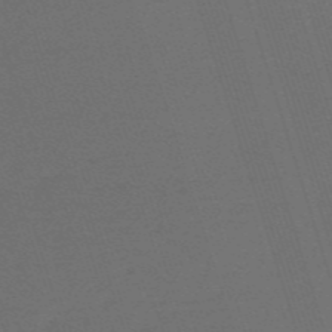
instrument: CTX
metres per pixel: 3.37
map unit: HNb
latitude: -55.7478
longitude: -45.1025
